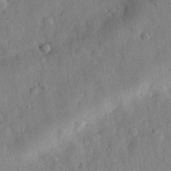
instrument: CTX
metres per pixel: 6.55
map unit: eHh
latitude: 29.9528
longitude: -76.1955
